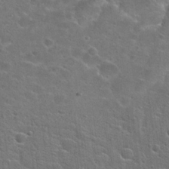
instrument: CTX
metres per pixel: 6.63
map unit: Hto
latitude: 23.0647
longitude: -44.3089
